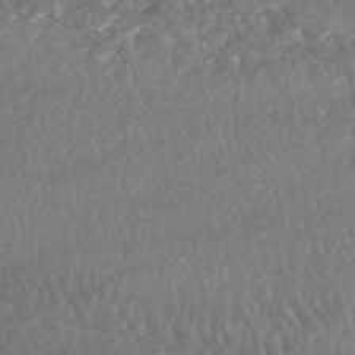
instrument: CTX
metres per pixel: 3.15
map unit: HNhu
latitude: -48.6330
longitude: 102.5574
